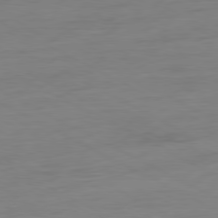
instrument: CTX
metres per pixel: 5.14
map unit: Ap
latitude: -80.9542
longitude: -77.9528
